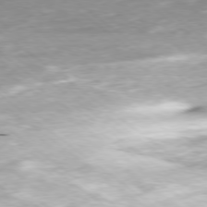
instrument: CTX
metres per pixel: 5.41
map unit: Ap
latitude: -78.8030
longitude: -91.9528
